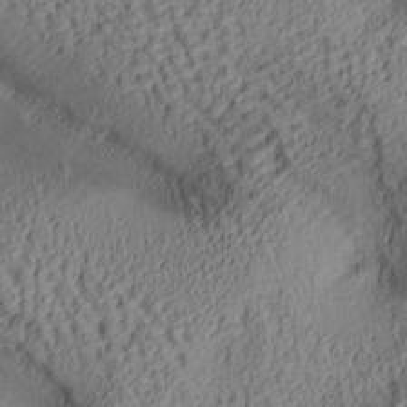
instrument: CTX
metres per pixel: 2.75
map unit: lAa
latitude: 5.5371
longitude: -116.9892
